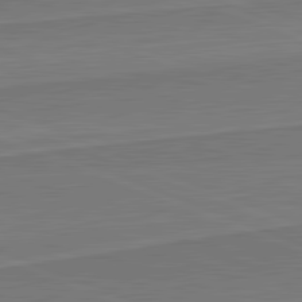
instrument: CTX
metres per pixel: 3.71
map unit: lApd
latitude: 82.0822
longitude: 140.8975
